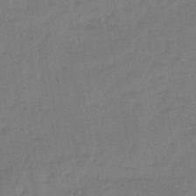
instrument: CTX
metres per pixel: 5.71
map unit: eHb
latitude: -46.8408
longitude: 80.7086
